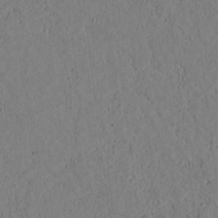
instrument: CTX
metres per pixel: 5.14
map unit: lAvf
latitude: 4.8569
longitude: 167.6155
